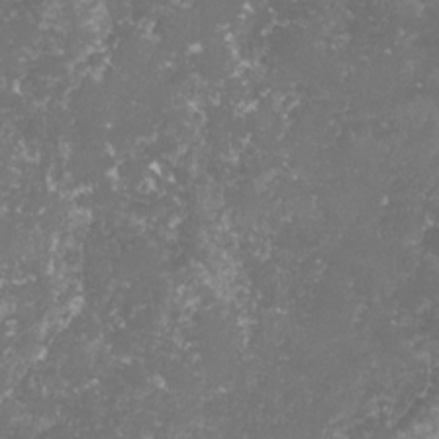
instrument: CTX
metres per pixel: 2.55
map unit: lHvf
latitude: -16.5385
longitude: -99.8205
